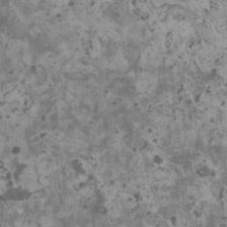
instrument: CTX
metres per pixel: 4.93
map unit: HNhu
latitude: 1.9717
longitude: 3.5399
